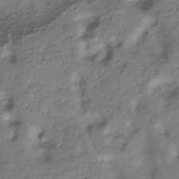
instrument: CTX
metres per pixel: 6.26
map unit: Hve
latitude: -30.4818
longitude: 90.1228
